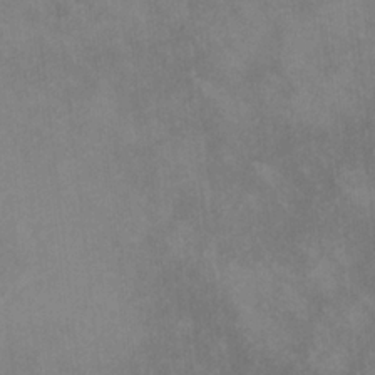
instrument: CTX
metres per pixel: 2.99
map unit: lHvf
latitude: -13.5966
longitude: -101.6883
